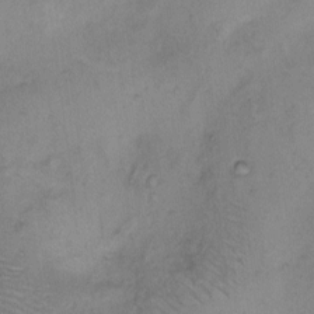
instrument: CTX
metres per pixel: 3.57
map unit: Hto
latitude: 5.9528
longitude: -61.6316
